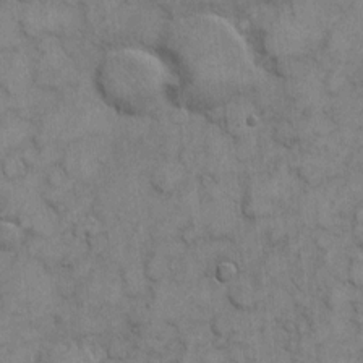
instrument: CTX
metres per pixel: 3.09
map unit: eHh
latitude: 6.6490
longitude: -65.1592
